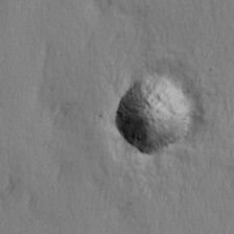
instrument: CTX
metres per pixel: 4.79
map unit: Ave
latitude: 3.0080
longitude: -112.1011
